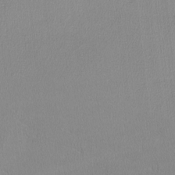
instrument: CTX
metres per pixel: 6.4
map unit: lHvf
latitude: -12.4062
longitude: -99.6504
